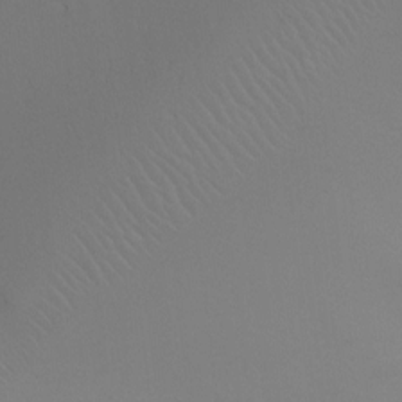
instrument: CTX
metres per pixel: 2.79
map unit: Ht
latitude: -4.5007
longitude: -26.1011
